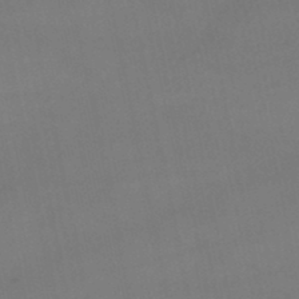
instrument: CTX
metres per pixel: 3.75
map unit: lHb
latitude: -46.2172
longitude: 66.7085
